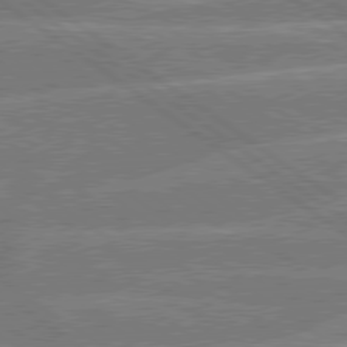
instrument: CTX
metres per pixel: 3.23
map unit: Hpe
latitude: 78.9136
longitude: -130.4034
